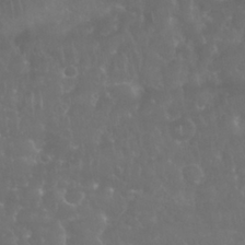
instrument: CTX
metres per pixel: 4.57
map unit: Nhu
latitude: 28.4034
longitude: -65.4615
